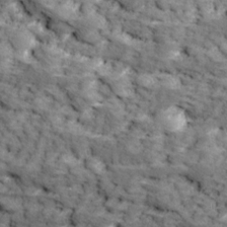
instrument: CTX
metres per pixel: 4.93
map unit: Ave
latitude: 17.8961
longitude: -135.6127
